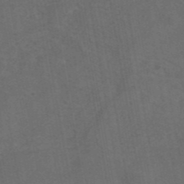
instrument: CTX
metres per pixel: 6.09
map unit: eAb
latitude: 43.3293
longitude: 107.0109
